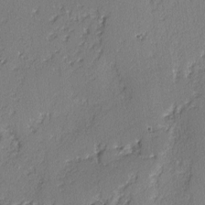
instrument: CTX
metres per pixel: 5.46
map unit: lAvf
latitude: -3.1431
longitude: -108.3278
